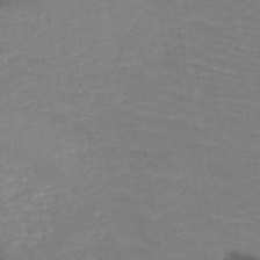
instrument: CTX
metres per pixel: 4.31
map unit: HNb
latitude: -49.6911
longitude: -44.9891
